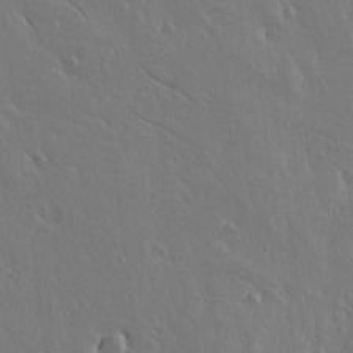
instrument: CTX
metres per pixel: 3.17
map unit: lAvf
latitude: 15.1970
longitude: -126.7246
